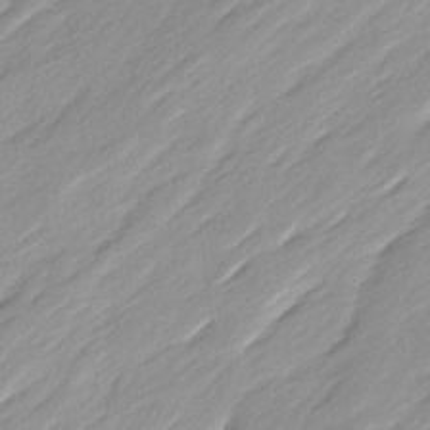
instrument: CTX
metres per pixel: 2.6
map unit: Ave
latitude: 15.6505
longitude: -136.4790
